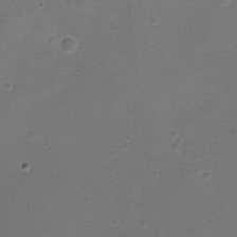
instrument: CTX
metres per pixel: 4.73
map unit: eHh
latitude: -11.9556
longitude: -61.1970
